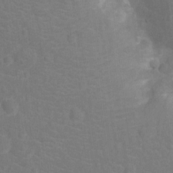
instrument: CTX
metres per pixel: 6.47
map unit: Ht
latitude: -12.9164
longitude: -25.1403
